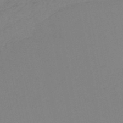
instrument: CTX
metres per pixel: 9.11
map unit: HNb
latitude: -52.0094
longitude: -52.1956
